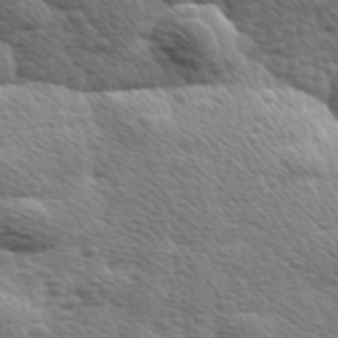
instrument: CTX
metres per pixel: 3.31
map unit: Hve
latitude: 24.2333
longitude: -97.1592
